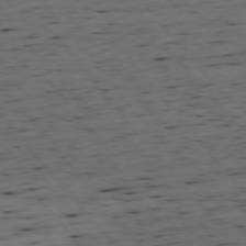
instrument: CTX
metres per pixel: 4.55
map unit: Ap
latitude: -76.0850
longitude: -62.6680
